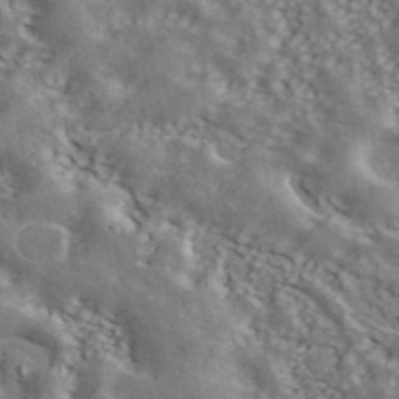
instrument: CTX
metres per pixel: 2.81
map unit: ANa
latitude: 43.6505
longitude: 47.6344
